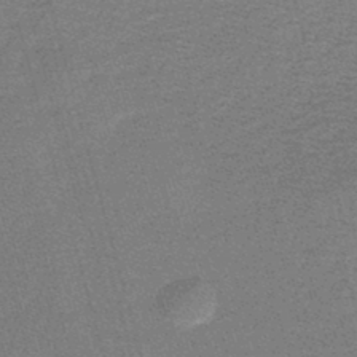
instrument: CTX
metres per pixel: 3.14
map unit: lHb
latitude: -43.6154
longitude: 56.0472
